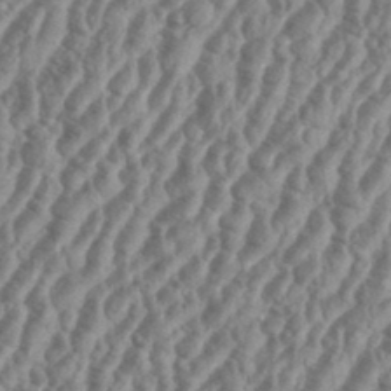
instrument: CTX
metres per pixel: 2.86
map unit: eHh
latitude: 36.7624
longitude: -136.0444
